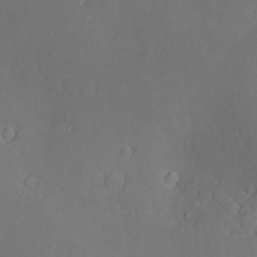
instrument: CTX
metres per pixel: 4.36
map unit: Hve
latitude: -9.2376
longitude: 175.0108
